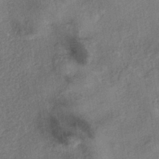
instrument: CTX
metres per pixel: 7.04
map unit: eHh
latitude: -41.1620
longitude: 119.8800
